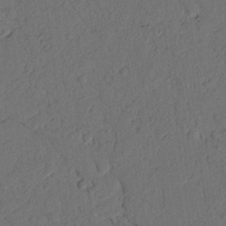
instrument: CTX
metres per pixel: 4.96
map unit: Nhu
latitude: 21.4994
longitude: -75.3482
